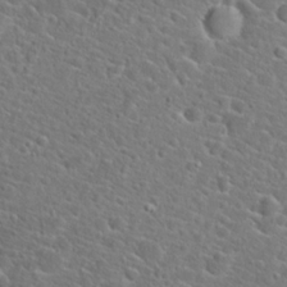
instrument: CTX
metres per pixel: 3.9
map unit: Hto
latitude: 23.0647
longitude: -45.3859
